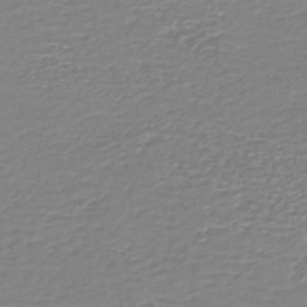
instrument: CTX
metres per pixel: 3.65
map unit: HNb
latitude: -45.9556
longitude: 53.1809
